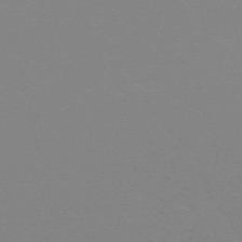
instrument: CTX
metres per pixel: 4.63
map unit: HNb
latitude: -55.8611
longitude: -40.5167
